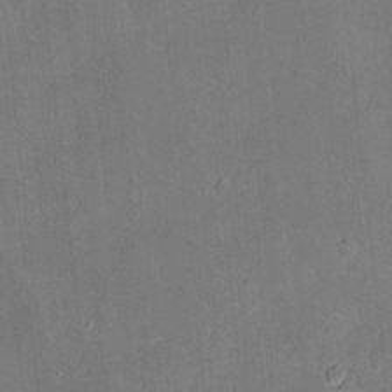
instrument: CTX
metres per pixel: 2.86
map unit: Hve
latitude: -10.8030
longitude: 175.4265
